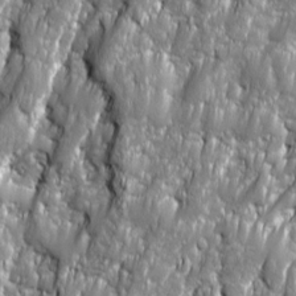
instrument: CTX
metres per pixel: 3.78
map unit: Ave
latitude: 16.1956
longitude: -134.6301
